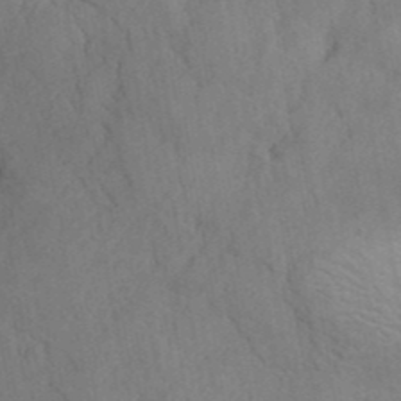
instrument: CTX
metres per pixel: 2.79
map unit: ANa
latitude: 41.1214
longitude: 51.8989
